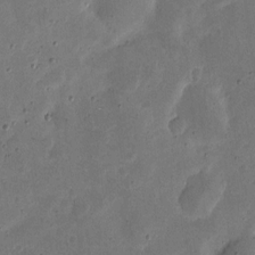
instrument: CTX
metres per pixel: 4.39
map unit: eHh
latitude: 5.1970
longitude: -71.4615
